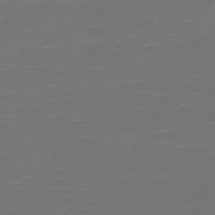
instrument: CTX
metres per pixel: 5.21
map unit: HNb
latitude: -47.8611
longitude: -44.6112
